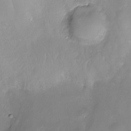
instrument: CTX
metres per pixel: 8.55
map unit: Ht
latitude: -16.4818
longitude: -44.3656
